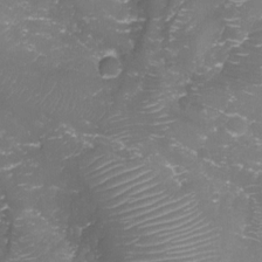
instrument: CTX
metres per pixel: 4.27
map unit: Aa
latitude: -8.0850
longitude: -71.5749
